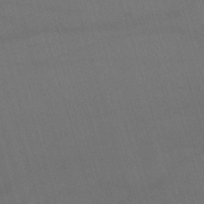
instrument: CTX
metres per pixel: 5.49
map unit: lHb
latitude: -44.3495
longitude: 77.5966
